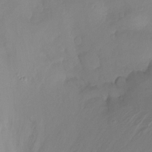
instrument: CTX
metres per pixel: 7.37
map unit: Ht
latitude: -15.2376
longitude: -53.3482
